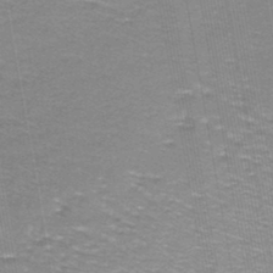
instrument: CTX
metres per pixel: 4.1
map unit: lHb
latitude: -43.1620
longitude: 55.0864
